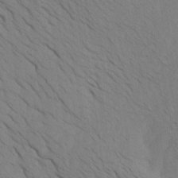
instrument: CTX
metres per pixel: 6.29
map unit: Htu
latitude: -6.9919
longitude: -68.3467
